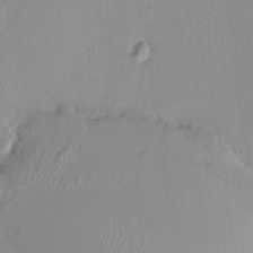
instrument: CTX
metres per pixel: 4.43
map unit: HNhu
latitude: 6.7813
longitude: 1.3132
